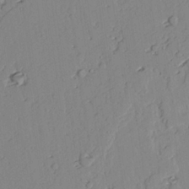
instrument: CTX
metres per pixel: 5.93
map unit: lAvf
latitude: 25.3103
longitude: -111.1403
